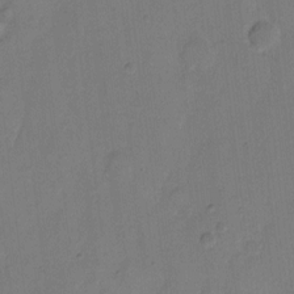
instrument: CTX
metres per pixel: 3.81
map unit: Hto
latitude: 7.4237
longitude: -62.5357
